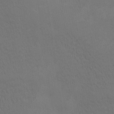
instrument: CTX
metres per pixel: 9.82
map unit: Ave
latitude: 2.1578
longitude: -112.8191
